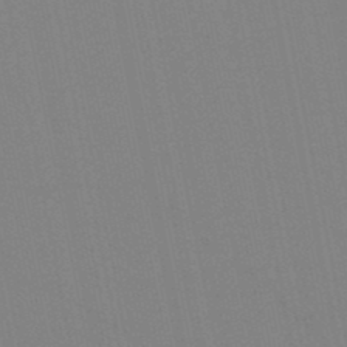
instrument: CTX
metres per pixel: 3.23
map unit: lHb
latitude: -48.7841
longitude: 71.9745
